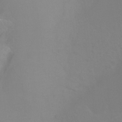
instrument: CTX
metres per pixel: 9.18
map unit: Ht
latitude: -4.3495
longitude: -60.9136
